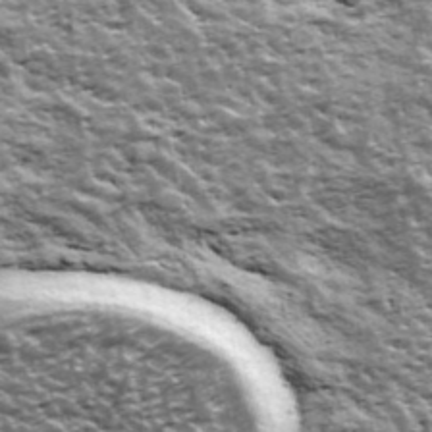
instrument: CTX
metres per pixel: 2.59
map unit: Ave
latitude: 42.6680
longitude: -111.8395
